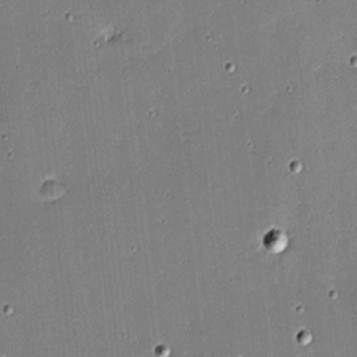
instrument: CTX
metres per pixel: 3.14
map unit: eHh
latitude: -4.1416
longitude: -82.2900
